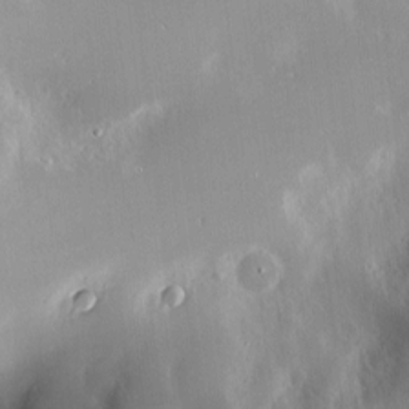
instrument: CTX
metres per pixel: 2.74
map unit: Nve
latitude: -8.5385
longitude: 173.3509
